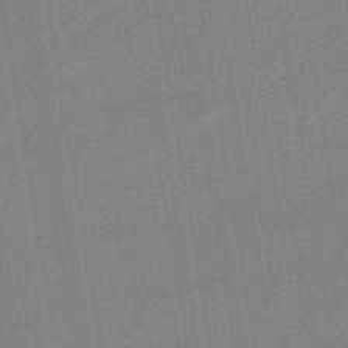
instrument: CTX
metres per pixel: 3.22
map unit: eHb
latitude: -36.0661
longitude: 73.9178
